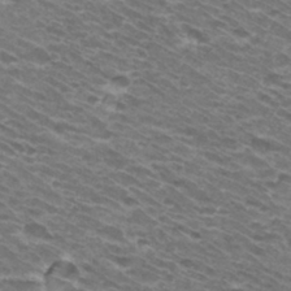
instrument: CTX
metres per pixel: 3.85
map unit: Hto
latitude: 32.2711
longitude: -42.2901
